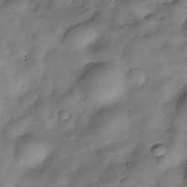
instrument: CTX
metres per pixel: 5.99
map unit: Nve
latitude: -25.8422
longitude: -148.8002
